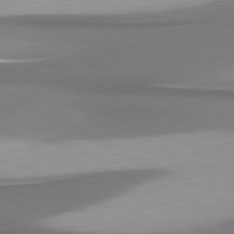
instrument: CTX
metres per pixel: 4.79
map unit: lApd
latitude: 80.8758
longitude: 176.1039
